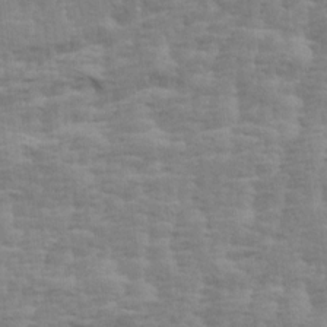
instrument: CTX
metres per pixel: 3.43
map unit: Ave
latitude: 14.1011
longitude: -134.2144
